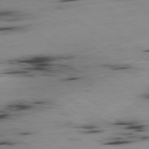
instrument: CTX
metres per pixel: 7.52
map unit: Ap
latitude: -79.3131
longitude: -73.8017
